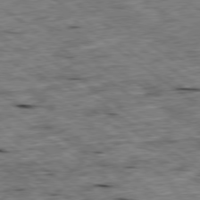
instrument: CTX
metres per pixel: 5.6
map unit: Ap
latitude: -79.3887
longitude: -88.0444
